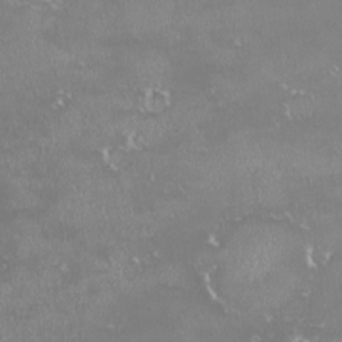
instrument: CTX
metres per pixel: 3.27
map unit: HNhu
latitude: -1.8612
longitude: 11.1809
